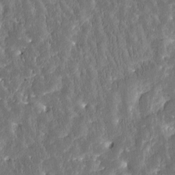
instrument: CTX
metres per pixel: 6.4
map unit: Htu
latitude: -3.7099
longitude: 175.0486
